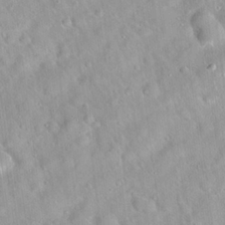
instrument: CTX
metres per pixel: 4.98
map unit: Hto
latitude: 20.6491
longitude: -52.8569
